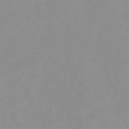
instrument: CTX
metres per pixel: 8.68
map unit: Ht
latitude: 3.1025
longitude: -22.9325
